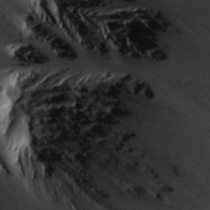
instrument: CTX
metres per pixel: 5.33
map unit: Aa
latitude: 14.2901
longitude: -140.2144
